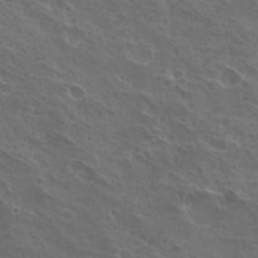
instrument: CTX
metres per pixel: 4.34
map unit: Hto
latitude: 23.7072
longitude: -30.7813
